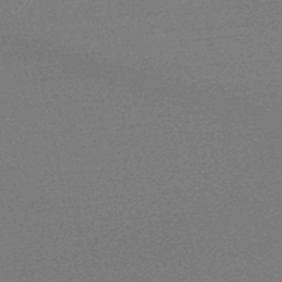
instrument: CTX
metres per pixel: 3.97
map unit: lHb
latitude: -48.9353
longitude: 66.5952
